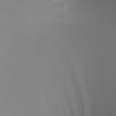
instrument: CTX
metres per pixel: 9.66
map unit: Nhu
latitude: -7.9745
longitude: -92.9702
